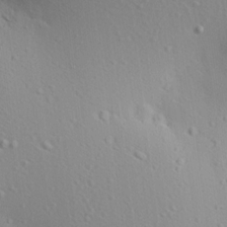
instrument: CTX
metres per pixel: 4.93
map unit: Aa
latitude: 12.5168
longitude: -142.9514
